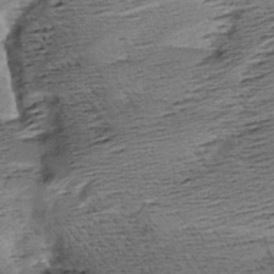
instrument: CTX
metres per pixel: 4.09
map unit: Aa
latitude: 8.7057
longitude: -141.6693
